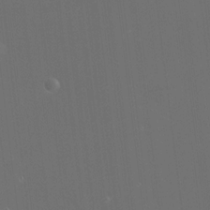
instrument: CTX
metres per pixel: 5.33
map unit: HNhu
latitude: 10.9703
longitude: 10.3495
